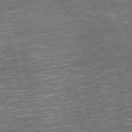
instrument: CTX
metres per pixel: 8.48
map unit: Hpe
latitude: 71.9528
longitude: -125.6693
